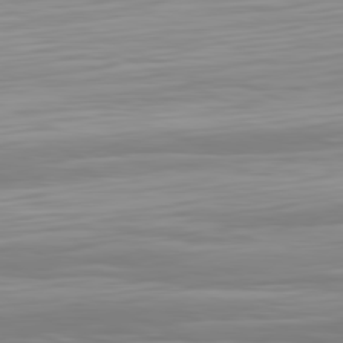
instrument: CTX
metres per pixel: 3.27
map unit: Hpe
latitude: -81.7289
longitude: 20.0283
